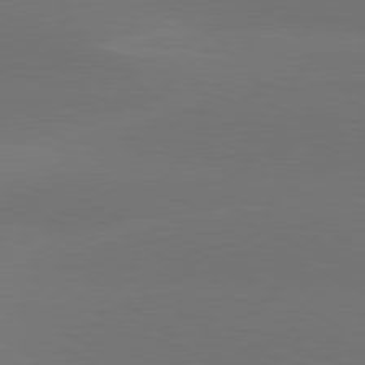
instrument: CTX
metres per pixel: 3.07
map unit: Hpe
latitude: 78.3090
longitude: -130.1389
